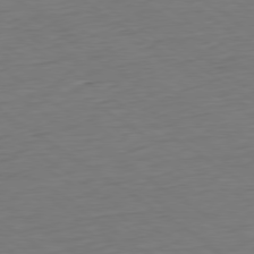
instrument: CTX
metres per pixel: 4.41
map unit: Hpe
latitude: -79.5210
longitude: 12.7841
